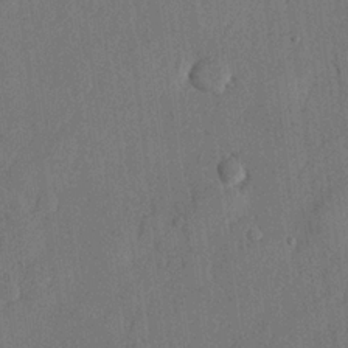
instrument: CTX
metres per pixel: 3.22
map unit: lHvf
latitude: 22.8002
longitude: 145.2187
